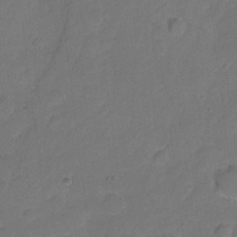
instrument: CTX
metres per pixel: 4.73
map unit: Hto
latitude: 5.1025
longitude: -61.3481
